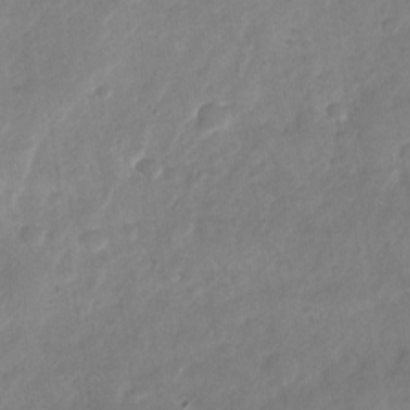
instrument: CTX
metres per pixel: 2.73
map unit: Nhu
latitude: -28.8408
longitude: -62.6302
